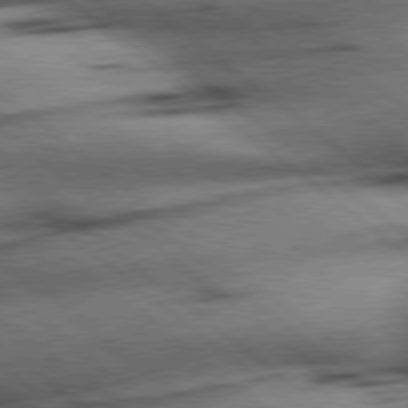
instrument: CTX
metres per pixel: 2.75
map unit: Hpe
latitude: 78.4412
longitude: -154.2900
